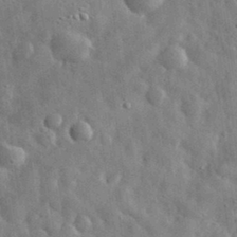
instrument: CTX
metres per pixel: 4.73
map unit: eHh
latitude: 31.9906
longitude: -73.1970
